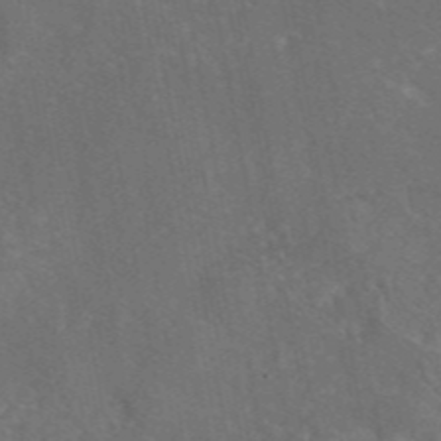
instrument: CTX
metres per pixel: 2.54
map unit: eAb
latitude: 45.9717
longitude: 108.4062
